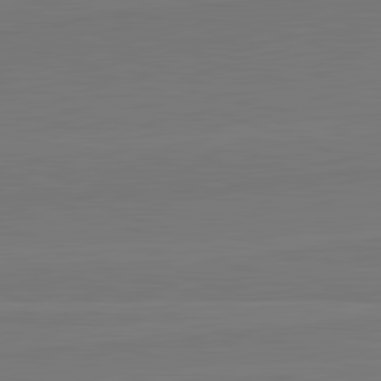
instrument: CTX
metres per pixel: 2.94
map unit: lApd
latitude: 82.3656
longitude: 164.0661
